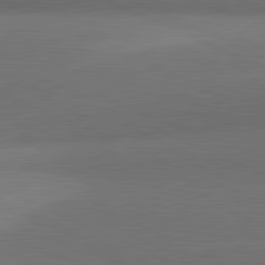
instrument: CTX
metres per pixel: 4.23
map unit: lApd
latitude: 81.6694
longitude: 153.3698
